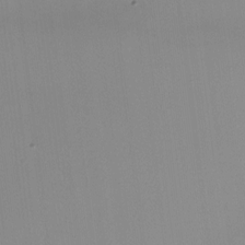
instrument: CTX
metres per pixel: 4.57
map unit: HNhu
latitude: -2.1038
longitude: -7.4048
